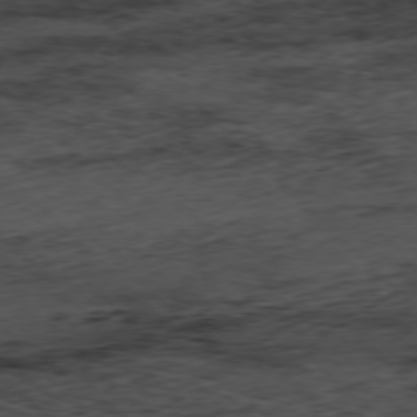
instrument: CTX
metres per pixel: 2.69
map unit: Hpe
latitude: -77.5588
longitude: 13.0864
